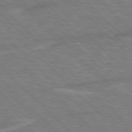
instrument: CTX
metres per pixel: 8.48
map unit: Hpe
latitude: 77.3292
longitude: -151.7071
